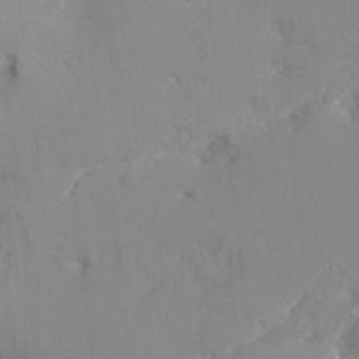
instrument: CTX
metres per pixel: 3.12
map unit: Ave
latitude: -9.1620
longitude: -117.5371
